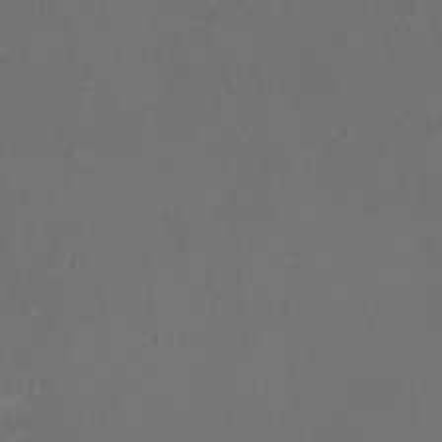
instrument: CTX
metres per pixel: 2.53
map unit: HNhu
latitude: -3.1242
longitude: -7.1025
